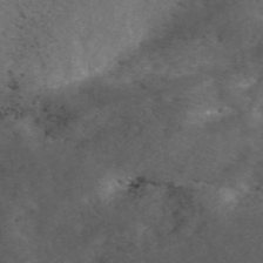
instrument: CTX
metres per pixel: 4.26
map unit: eAb
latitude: 48.9514
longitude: 118.8975
